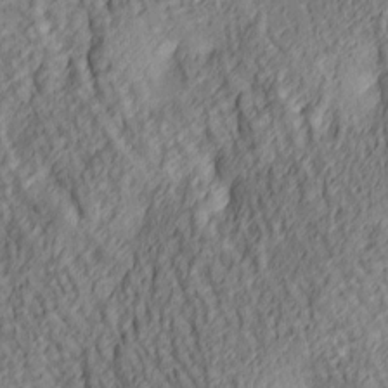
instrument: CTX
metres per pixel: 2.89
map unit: lAa
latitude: 4.4790
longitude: -116.6113
